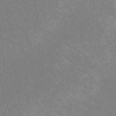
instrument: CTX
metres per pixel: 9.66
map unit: HNhu
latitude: -1.1432
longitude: 1.2754
